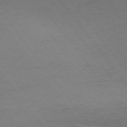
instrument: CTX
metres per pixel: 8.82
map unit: Ap
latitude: -75.8801
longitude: -64.7435
